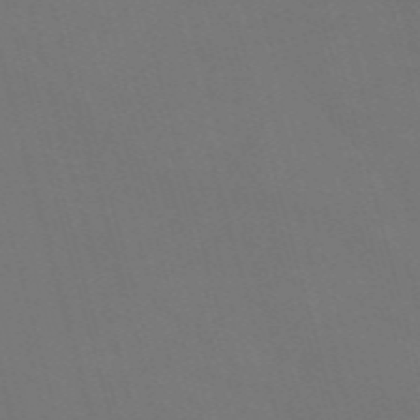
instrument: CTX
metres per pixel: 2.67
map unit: Nve
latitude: -58.9541
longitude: 62.0283
